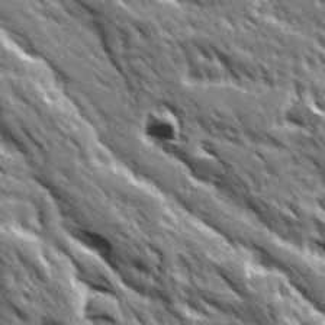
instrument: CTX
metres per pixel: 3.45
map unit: Ave
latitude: 19.8205
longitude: -135.1781
